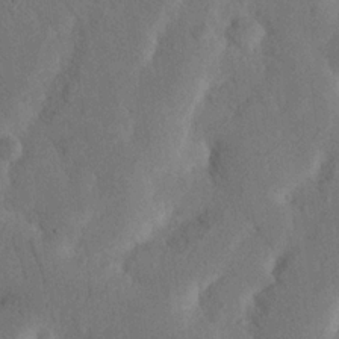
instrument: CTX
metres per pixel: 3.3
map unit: Nhu
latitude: 20.0255
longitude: -74.3845
